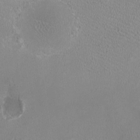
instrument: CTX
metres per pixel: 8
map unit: HNhu
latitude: -3.3887
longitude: -1.8016
